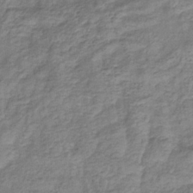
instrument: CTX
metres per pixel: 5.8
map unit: eHb
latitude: -33.3132
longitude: 75.2943
